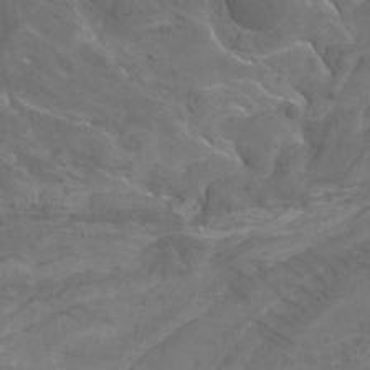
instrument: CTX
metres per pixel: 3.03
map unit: Htu
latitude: -11.9367
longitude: -73.1781
